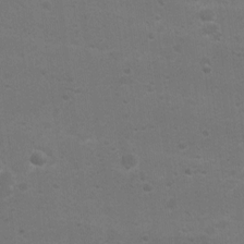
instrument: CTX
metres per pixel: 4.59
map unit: Nhu
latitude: 4.1011
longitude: -27.1781
